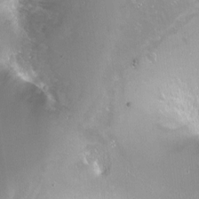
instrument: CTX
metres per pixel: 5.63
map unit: Ht
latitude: -14.1417
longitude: -41.0080
